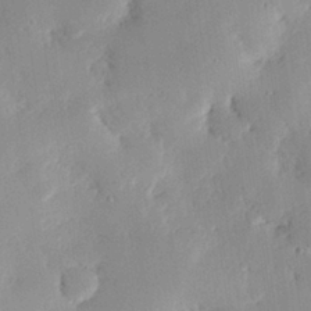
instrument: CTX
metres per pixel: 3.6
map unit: eHh
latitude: 27.9717
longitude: -81.1781
